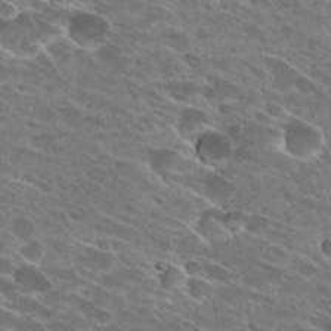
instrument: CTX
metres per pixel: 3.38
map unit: Hto
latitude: 26.8191
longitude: -42.2145
